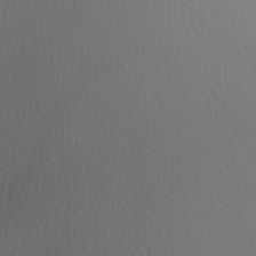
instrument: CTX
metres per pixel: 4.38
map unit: Hve
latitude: 13.1025
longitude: -90.9703
